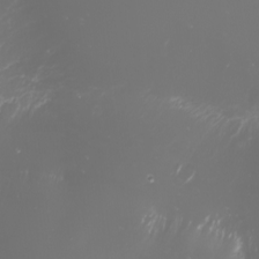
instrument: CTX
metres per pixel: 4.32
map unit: Nhu
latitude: -0.8030
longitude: -79.0648
